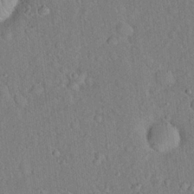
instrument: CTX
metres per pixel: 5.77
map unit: Hto
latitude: 18.4790
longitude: -52.9892
